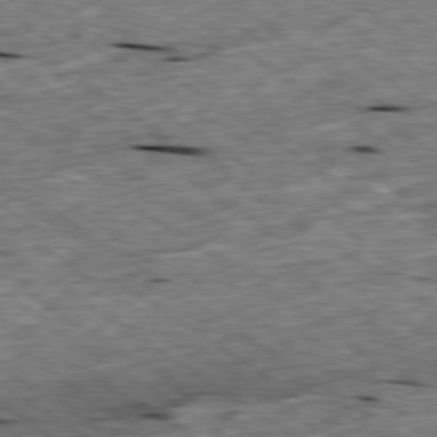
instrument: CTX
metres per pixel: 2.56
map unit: Ap
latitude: -79.4643
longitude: -87.2348
